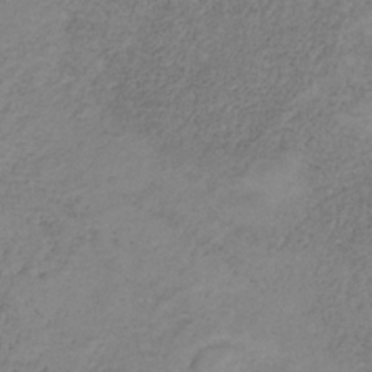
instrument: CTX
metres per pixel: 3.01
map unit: HNb
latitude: -31.8989
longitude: 60.2362
